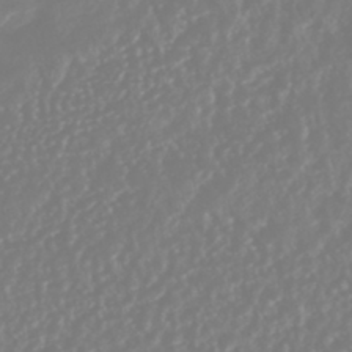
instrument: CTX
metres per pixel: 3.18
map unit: HNhu
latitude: -44.9920
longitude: 103.8233
